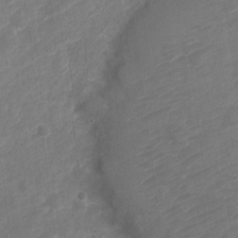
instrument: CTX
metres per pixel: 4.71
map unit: Nve
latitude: -19.8800
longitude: 107.8612
